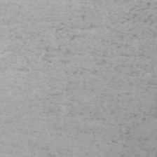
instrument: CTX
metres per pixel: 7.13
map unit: HNb
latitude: -54.8597
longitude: -41.0647
